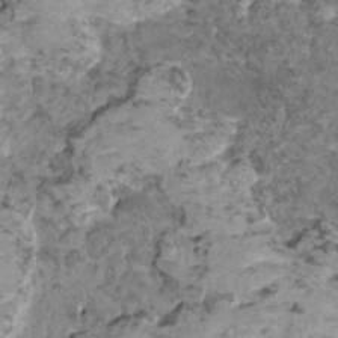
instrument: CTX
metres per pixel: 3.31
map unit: HNhu
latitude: 0.8380
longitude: 3.0297
